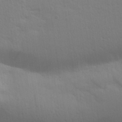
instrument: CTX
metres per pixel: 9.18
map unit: Aa
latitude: 28.5168
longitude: -144.4034
